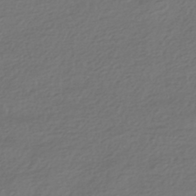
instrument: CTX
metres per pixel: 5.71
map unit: HNhu
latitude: -43.8611
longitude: 97.1242
